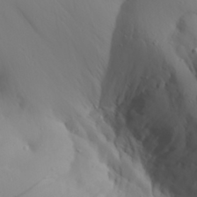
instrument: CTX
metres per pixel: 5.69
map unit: Aa
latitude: 29.6505
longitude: -132.4412
